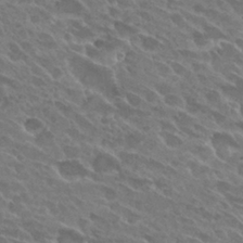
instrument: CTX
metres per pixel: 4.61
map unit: Hto
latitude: 28.1767
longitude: -41.9906
